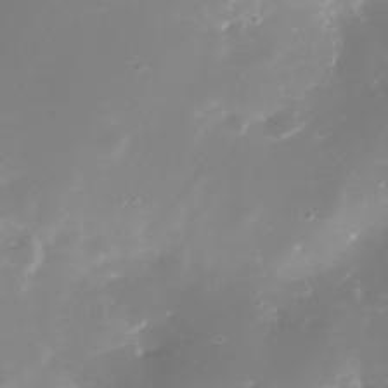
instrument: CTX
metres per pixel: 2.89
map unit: Nhe
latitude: -33.0676
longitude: -116.9514
